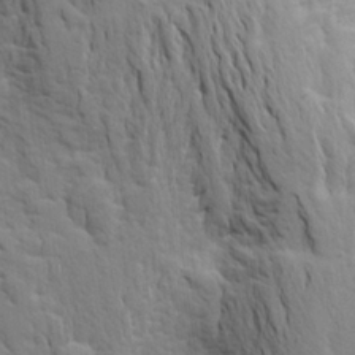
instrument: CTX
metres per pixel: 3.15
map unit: Aa
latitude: 22.6868
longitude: -150.2333
